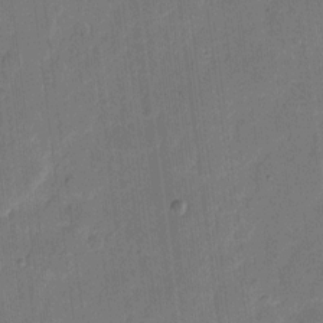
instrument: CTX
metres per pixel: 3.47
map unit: eHh
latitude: 11.3671
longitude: -66.8002
